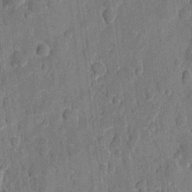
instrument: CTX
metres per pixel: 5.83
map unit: eHh
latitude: 8.0255
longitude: -66.6301
